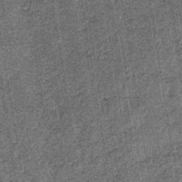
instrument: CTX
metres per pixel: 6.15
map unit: lHb
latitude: -39.2187
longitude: 64.5574
